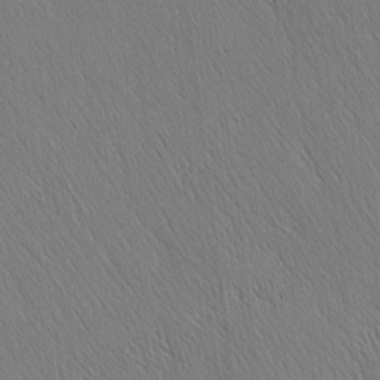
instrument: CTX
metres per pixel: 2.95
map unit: Nhu
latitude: -4.0850
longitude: -151.0080
